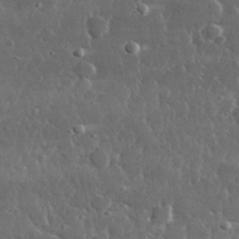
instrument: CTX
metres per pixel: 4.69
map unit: lHvf
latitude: 31.1592
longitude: -90.5357
